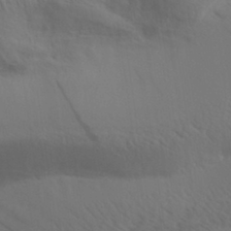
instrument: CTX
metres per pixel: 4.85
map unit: Aa
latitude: 32.1200
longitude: -140.4412
